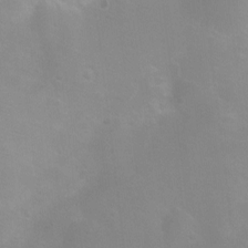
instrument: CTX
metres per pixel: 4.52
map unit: Ht
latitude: 0.8380
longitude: -35.4993
